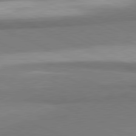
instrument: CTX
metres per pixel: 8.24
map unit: lApd
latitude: 81.3859
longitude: 160.9542
